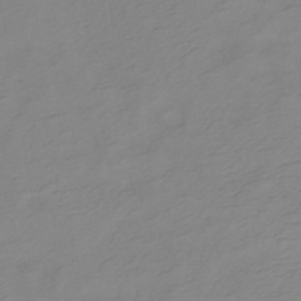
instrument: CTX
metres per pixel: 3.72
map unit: lHb
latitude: -40.7841
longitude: 76.5574
